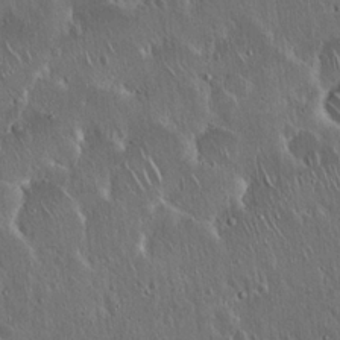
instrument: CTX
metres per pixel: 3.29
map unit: Hto
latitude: 17.8017
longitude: -56.7057
